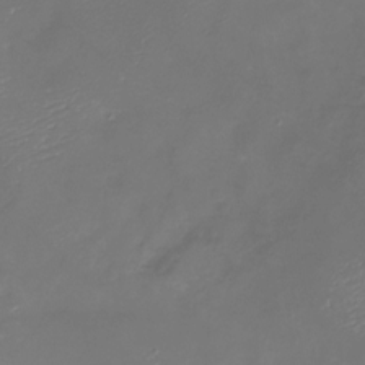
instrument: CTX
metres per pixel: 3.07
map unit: Nhu
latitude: -27.0297
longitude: -57.5560
